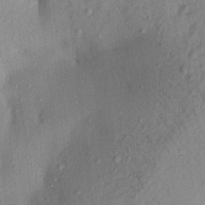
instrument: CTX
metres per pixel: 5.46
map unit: Aa
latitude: 21.1592
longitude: -147.6127
